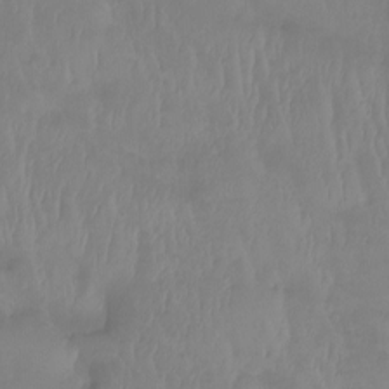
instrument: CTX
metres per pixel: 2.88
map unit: Htu
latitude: -14.5574
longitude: -46.6491
